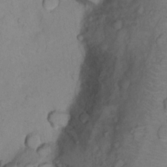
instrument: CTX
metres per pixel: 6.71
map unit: Nhu
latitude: 13.7072
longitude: -28.8380
